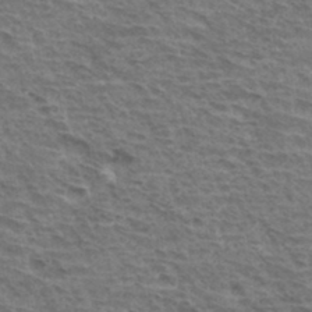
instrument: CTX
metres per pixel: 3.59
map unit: Hto
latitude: 34.6490
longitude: -43.6694
